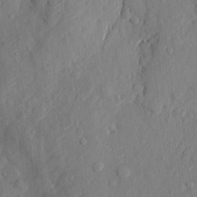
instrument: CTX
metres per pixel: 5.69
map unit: eHh
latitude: 5.9717
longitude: -73.4049
